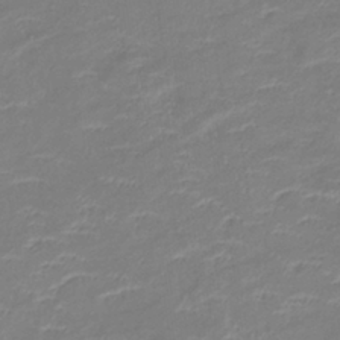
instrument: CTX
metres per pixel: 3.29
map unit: lHb
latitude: -37.2187
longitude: 73.6344
